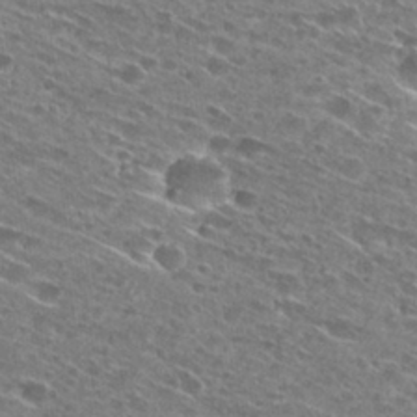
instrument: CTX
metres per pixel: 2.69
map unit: Hto
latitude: 28.3845
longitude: -45.5560
